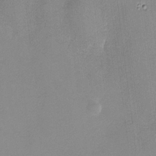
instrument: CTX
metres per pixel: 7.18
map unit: HNhu
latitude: 11.5938
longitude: 9.0864
